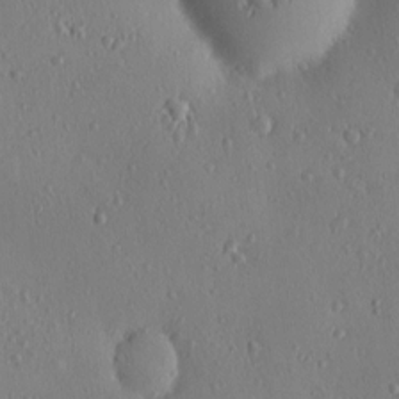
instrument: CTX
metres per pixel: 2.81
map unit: eHh
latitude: 0.2711
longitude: 18.4251
